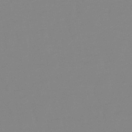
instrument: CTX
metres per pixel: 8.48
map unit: eHb
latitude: -49.9556
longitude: 73.9556
